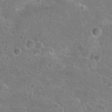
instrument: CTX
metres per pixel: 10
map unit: Hto
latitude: 23.4804
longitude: -48.7435
